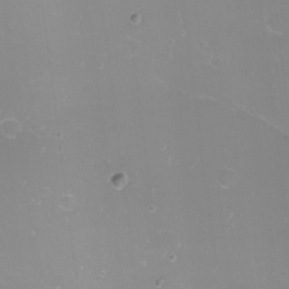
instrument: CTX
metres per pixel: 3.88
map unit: Nhu
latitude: -12.4629
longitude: -61.0269
